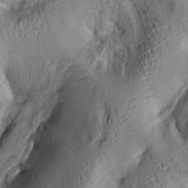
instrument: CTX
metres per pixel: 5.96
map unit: lAa
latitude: 6.0633
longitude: -114.5734
